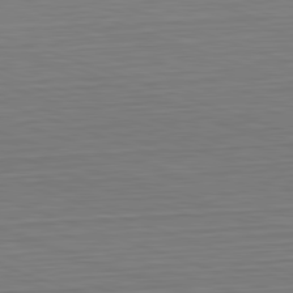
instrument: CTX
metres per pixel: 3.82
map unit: Hpe
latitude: -82.6896
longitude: 13.5021
